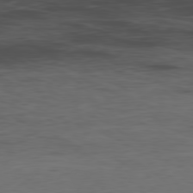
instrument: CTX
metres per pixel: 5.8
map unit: Ap
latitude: -80.0472
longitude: -92.4412
